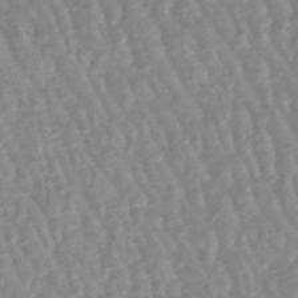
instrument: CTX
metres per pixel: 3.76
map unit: lHb
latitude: -48.3873
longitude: 79.5588
